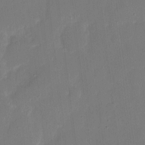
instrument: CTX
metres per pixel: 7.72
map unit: eHh
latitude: 7.3482
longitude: -68.7057
